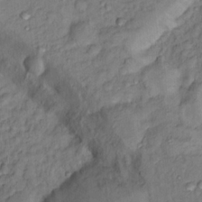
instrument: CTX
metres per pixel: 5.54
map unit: Hto
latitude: 15.1026
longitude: -30.5357
